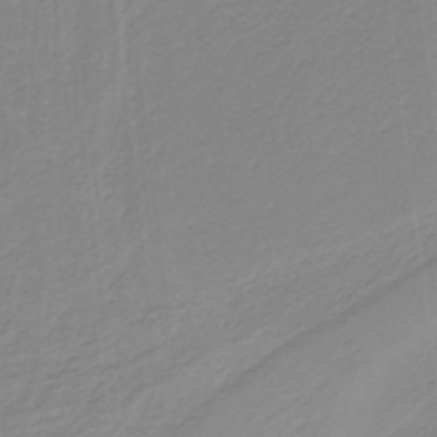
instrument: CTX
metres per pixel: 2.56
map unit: HNb
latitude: -36.9730
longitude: 55.8234
